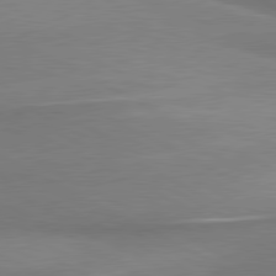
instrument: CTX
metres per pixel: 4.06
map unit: lApd
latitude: 80.6113
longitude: 167.4643
